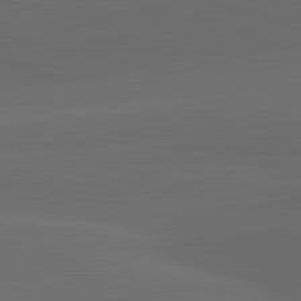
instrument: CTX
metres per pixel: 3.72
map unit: lApd
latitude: 83.6504
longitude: -132.7057
